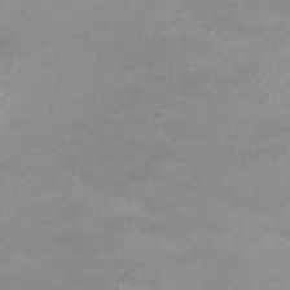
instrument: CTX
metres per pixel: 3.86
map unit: HNhu
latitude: -0.3685
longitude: -4.5357
